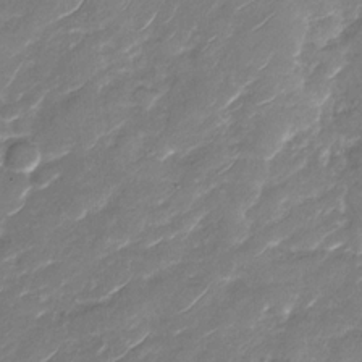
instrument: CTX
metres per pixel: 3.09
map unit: Nhu
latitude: -29.5021
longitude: -73.5749
